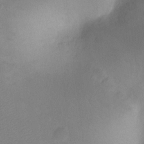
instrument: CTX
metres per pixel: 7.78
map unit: Ht
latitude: -8.6896
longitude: -34.6679
